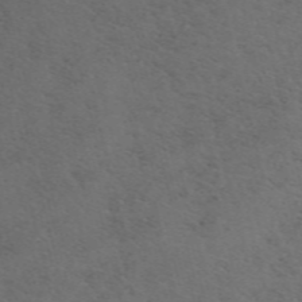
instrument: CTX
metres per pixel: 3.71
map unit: ANa
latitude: 51.1970
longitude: -71.2537
